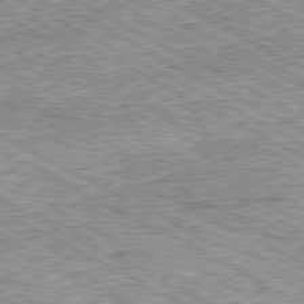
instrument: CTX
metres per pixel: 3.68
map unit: Ap
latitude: -80.6141
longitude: -49.4615
